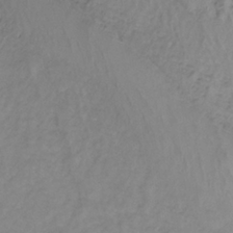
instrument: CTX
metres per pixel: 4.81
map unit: lHb
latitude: -33.8423
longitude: 67.7666
